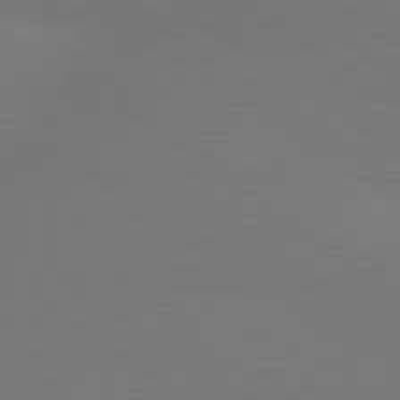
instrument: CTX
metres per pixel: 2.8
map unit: lApd
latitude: 79.4616
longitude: -151.5182
